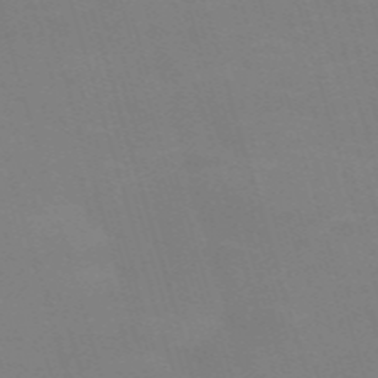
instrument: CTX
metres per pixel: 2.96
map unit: Nve
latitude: -59.2375
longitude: 61.0675
